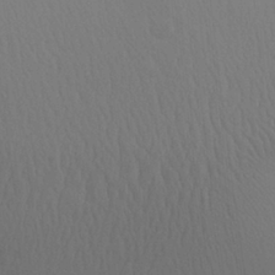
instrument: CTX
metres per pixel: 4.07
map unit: Aa
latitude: 27.8206
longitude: -139.4426
